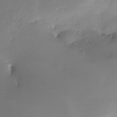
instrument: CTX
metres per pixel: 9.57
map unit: Nhe
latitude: -29.0298
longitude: -110.6113
